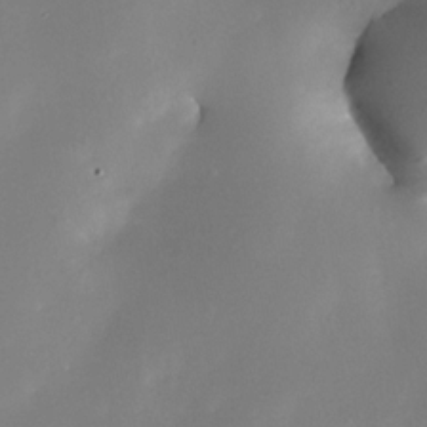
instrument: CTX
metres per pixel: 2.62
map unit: Nhe
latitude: -33.3132
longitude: -116.1956
